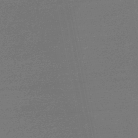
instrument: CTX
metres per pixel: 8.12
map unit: lHb
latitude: -48.3307
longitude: 63.2942
